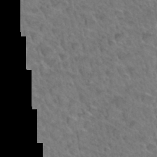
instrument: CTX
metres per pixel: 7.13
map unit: Hto
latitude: 34.8191
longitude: -47.4238
